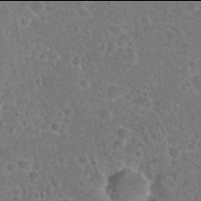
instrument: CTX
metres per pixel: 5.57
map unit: Hto
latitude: 21.9906
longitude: -47.9906
